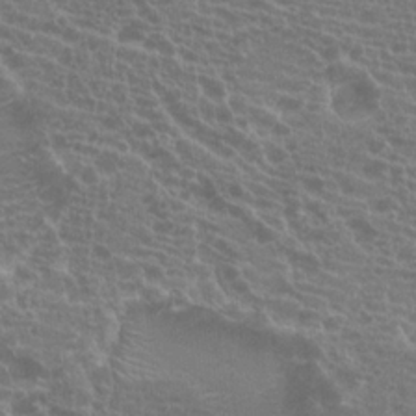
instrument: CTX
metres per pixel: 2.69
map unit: Hto
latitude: 20.0255
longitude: -40.2144
